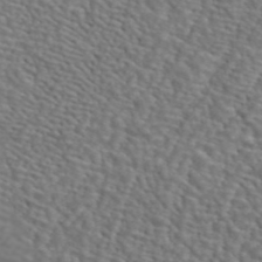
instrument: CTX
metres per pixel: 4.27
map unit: ANa
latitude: 44.6868
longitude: 28.4251
